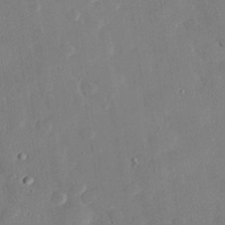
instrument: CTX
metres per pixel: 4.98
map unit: eHh
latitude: 28.9325
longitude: -81.0836
